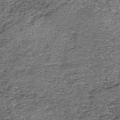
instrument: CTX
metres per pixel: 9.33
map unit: lHb
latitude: -39.8233
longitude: 65.3888
